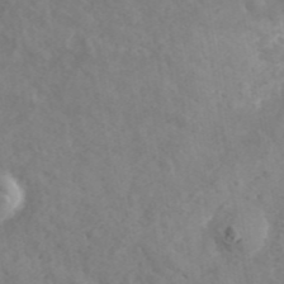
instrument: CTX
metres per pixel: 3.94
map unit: ANa
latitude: 43.6883
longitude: 25.7100
